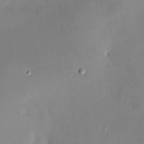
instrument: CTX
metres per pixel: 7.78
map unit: HNhu
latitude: 6.2145
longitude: 6.9163
